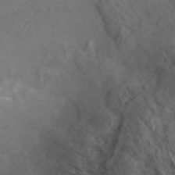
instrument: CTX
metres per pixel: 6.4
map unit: ANa
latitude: 47.0270
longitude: 27.0108
